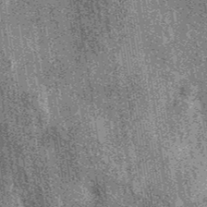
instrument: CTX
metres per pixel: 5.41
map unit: eAb
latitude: 38.3089
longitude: 107.3132
